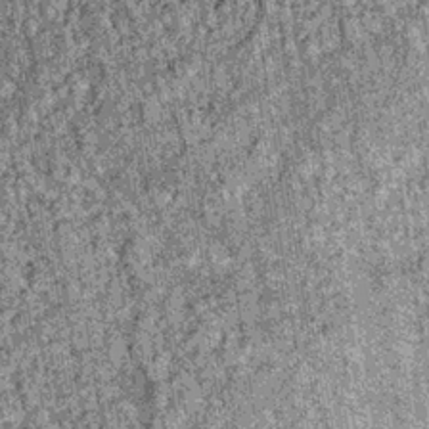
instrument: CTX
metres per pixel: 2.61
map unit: lHb
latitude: -36.0850
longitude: 66.9542
